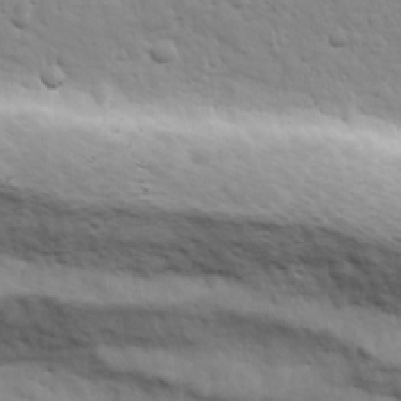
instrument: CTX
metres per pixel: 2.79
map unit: Ave
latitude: 18.7624
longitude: -133.0836
